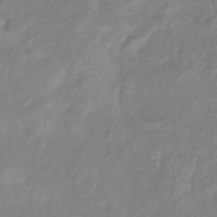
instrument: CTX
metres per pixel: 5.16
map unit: eHb
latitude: -40.8030
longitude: 81.3321
